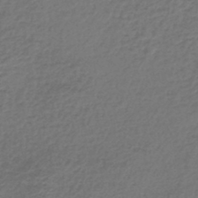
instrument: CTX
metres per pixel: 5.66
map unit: lHb
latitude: -45.8233
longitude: 63.1242
